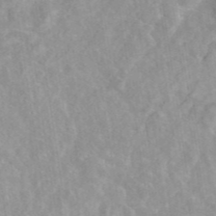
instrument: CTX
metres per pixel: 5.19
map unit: eAb
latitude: 45.1214
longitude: 127.0486
